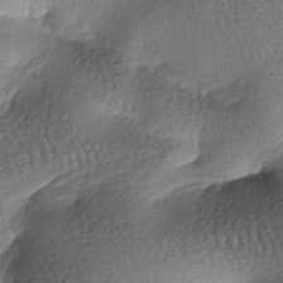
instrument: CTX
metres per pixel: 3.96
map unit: lAa
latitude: -7.7666
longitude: -127.4049
